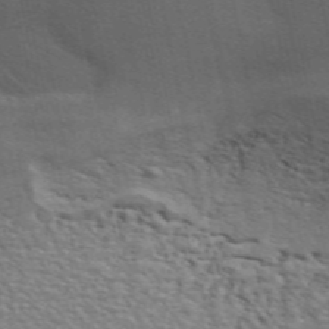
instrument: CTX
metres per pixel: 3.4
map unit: ANa
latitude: 49.3671
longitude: -78.9703
